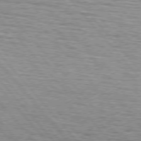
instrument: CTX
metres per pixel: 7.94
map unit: lApd
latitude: 75.6316
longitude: -82.6679
